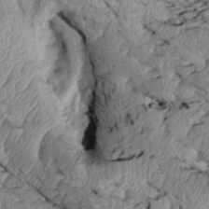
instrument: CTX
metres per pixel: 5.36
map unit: Htu
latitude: 2.6301
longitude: 149.7100
